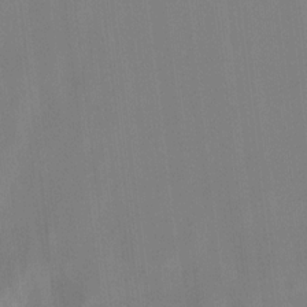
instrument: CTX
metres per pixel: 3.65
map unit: lAvf
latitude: 7.3671
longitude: 166.2173
